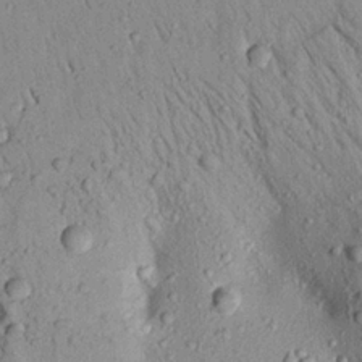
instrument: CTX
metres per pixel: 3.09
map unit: Aa
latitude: 19.2726
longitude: -147.5372
